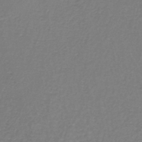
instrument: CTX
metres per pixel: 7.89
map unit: lHb
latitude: -42.4817
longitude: 62.5951
